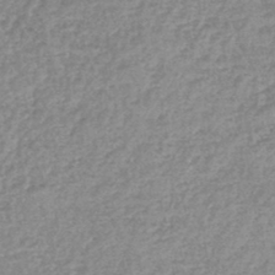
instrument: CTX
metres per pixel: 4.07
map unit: lHb
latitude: -44.9164
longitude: 71.6911
